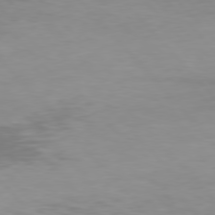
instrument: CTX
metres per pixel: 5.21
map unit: Hpe
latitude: 76.6490
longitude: -169.0459
